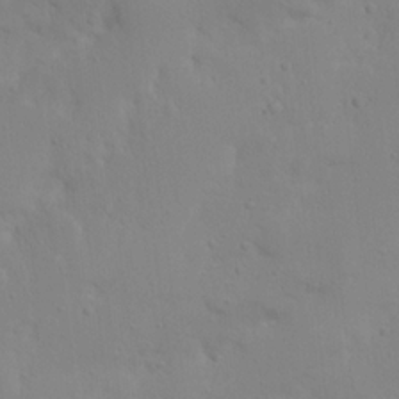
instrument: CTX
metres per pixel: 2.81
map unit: Nhu
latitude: 21.1214
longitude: -73.4994
